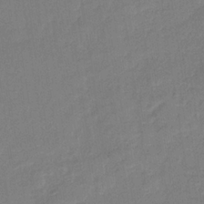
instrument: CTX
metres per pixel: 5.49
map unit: HNb
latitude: -34.4251
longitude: 63.5966
